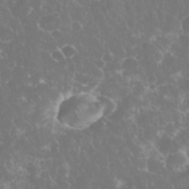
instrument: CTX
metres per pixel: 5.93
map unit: eHh
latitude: 34.7813
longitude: -63.6883
